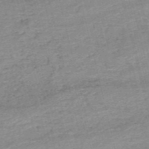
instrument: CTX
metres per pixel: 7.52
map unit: HNb
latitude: -54.6330
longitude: -46.2523
